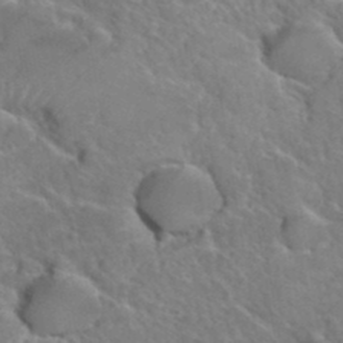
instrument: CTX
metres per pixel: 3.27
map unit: Hto
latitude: 36.2712
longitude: -47.4994
